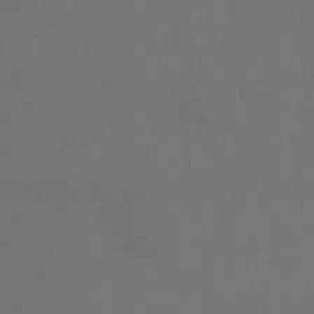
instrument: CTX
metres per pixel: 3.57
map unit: lHb
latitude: -50.4629
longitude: 70.3495
